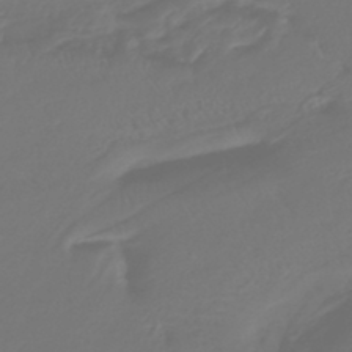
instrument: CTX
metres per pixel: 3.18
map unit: lHb
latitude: -43.7477
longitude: 77.6344
